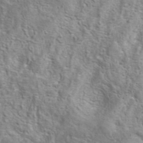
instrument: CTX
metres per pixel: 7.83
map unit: eAb
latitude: 41.1781
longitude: 105.0864
